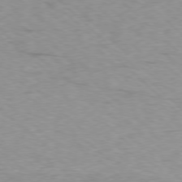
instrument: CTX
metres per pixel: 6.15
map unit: Ap
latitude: -77.5777
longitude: -79.5749
